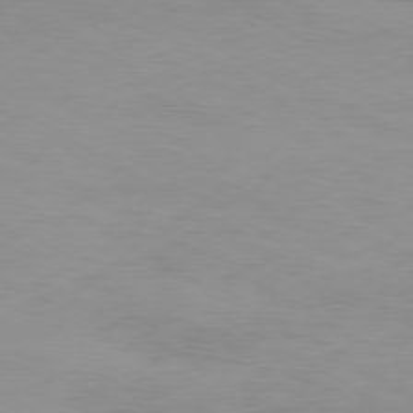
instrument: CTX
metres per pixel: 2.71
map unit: Ap
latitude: -79.5777
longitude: -92.0255
